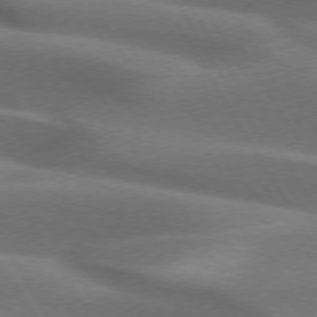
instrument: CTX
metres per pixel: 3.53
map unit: lApd
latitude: 72.8002
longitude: -51.9906
